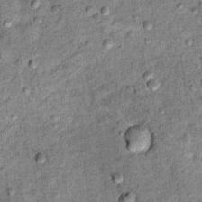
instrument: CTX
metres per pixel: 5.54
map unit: Ht
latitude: 11.8583
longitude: -38.6868
